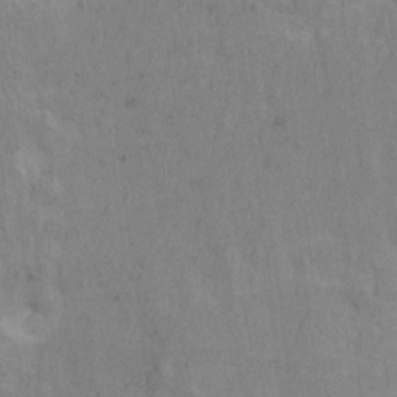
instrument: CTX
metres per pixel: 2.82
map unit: Ht
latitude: 9.2726
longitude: -39.2726
